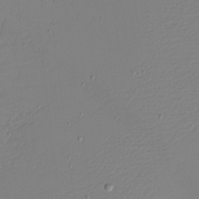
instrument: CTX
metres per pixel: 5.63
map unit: eHh
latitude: -4.3117
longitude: -81.3671
